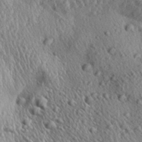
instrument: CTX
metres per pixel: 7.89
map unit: Aa
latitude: 29.9528
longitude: -137.6316
